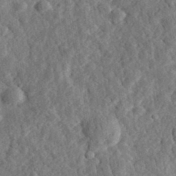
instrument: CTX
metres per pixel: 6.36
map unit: eHh
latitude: 34.3089
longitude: -78.4790
